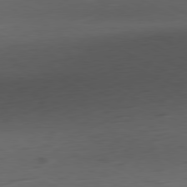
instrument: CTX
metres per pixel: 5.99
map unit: Ap
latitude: -80.9164
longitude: -61.0080
